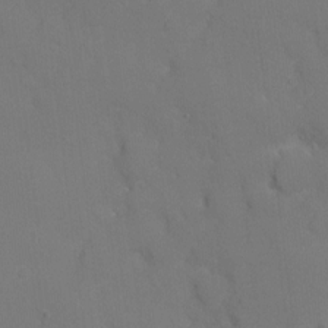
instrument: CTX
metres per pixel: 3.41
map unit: Ht
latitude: -5.9556
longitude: -25.4615
